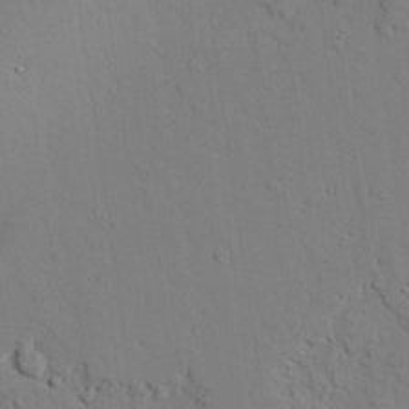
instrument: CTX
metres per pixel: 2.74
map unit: lAvf
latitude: 25.7638
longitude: -110.7435
